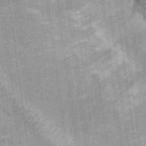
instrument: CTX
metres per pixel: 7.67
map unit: Hto
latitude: 13.7828
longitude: -34.3089
